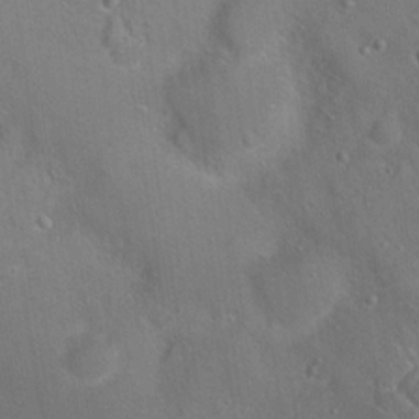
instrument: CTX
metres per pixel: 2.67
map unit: Nhu
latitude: 18.0633
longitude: -34.1388
